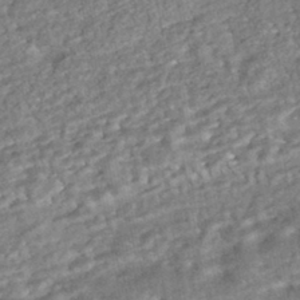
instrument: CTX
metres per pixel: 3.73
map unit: HNhu
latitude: -43.8989
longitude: 100.0283
